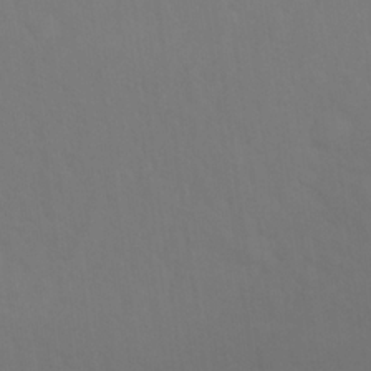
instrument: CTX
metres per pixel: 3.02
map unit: Nhu
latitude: 23.0458
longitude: -66.3656
